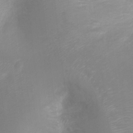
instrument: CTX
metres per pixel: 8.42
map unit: Ht
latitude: -3.4832
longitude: -28.6679
